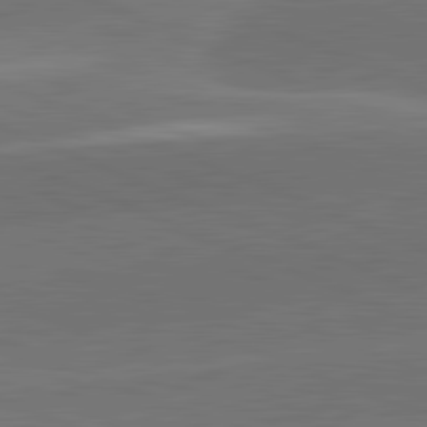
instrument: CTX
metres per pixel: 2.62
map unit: lApd
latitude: 82.1766
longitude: -155.6316
